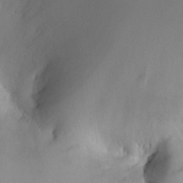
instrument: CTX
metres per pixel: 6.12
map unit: HNhu
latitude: 7.3293
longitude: 10.6708
